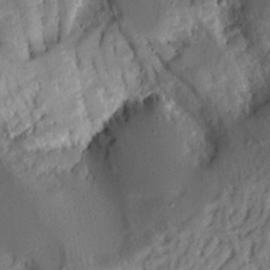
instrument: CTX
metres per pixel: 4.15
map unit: Aa
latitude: 13.7261
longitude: -139.9528
